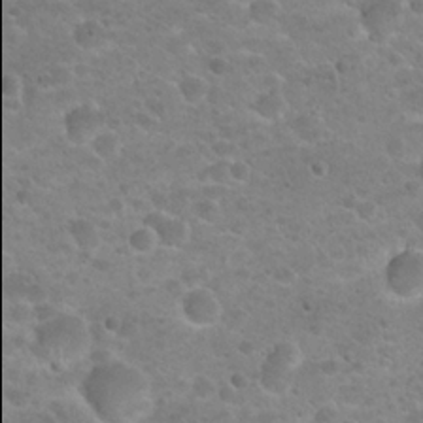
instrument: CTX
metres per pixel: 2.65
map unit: Hto
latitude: 22.3089
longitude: -49.9906
